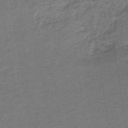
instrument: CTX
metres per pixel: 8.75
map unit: HNb
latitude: -38.9353
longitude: 50.6707
